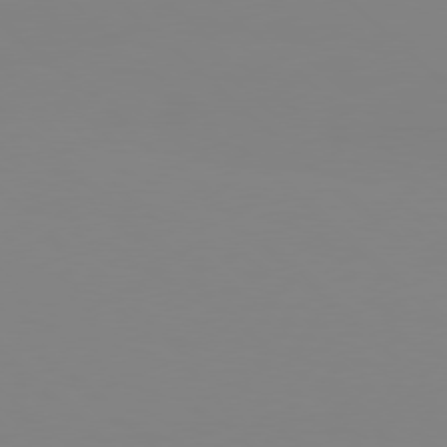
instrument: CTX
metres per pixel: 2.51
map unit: Hpe
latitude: 77.5938
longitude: -133.1403
